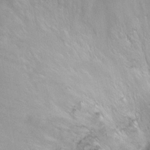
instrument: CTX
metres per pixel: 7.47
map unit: Ht
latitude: -0.0472
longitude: -45.5749
